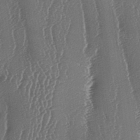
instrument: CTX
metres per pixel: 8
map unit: lAa
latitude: -7.1053
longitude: -129.5749
